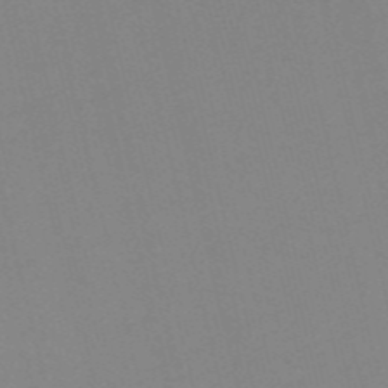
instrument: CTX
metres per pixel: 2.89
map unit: HNb
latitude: -55.5210
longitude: -41.7071
